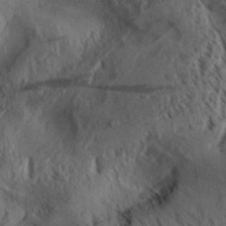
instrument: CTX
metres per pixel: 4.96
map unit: Aa
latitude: 31.1404
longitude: -138.5735
